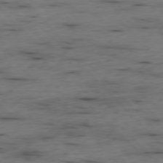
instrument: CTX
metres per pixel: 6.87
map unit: Ap
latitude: -77.0297
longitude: -91.4426
